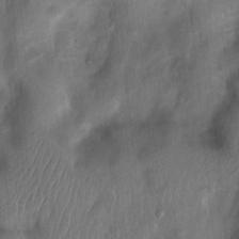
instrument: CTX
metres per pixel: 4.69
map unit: Ht
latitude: 4.0822
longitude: -22.1011
